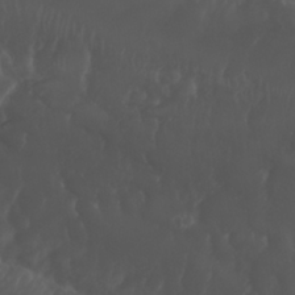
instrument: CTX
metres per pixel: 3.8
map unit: Nhu
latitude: 26.4223
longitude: -64.6490
